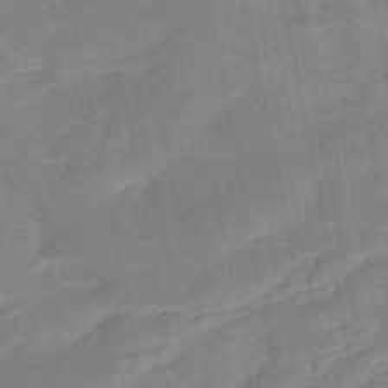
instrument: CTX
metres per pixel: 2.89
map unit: eHb
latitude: -47.7288
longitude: 88.7652
